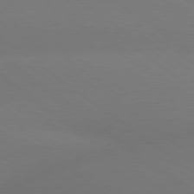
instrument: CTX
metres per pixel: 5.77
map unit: lApd
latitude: 79.0459
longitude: -151.1403
